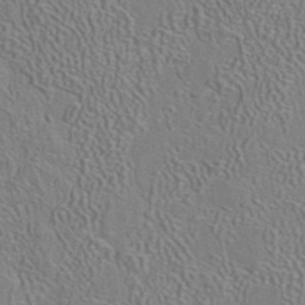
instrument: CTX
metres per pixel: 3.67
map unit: ANa
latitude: 40.6490
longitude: 29.3888
